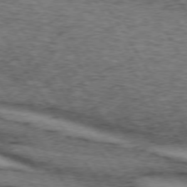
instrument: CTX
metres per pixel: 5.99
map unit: lApd
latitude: 73.5749
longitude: -74.6491
